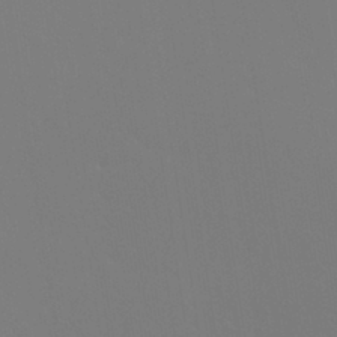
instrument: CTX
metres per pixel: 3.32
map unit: Nhu
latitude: 30.6113
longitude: -58.1389
